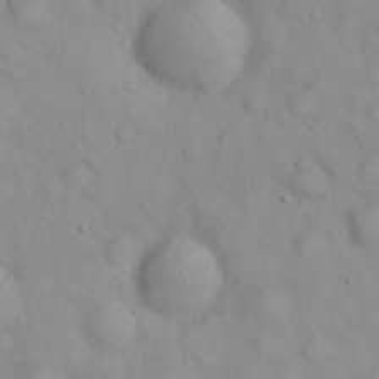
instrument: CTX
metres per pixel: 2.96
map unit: eHh
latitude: 22.8380
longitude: -61.3670
